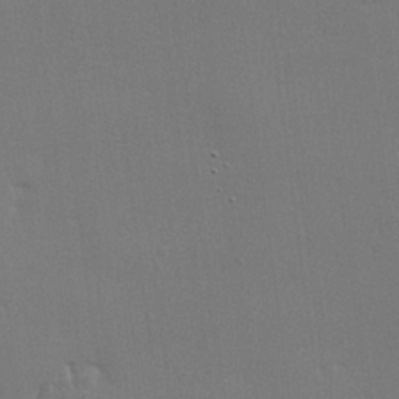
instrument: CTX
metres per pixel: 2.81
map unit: lHvf
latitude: 23.5749
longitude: 141.2754
